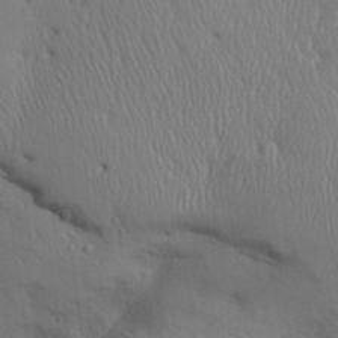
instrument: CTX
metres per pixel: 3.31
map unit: Aa
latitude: 31.5183
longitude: -144.0255
